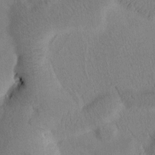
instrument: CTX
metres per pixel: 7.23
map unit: Htu
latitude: -0.7086
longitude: 172.4629
